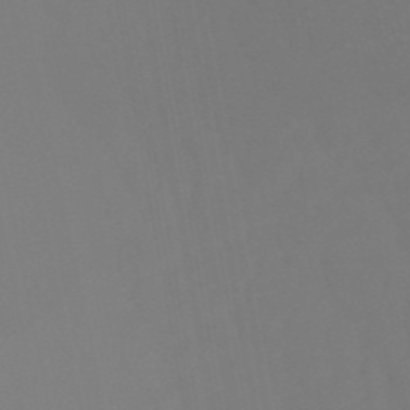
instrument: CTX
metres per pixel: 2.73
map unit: eHb
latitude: -50.6329
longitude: 76.3495
